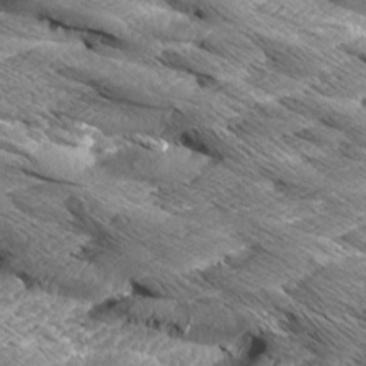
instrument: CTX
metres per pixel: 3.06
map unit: Aa
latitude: 8.5168
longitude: -134.3467
